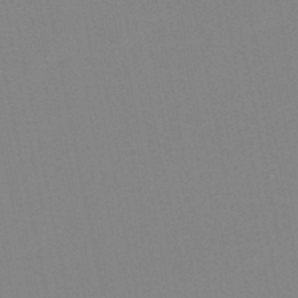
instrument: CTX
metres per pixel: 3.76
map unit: lHb
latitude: -48.2929
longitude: 70.2173
